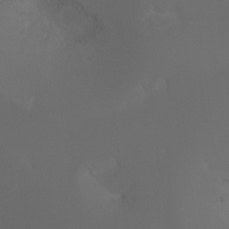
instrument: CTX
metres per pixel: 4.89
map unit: Aa
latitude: -7.2565
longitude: -72.9325
